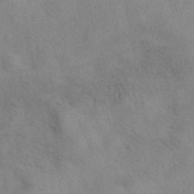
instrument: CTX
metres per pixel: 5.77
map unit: eAb
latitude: 40.5923
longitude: 108.0283
